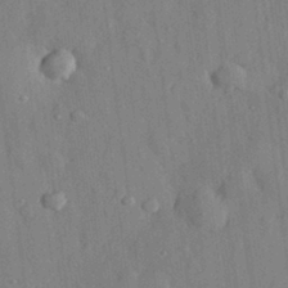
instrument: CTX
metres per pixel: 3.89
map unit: eHh
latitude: 29.1592
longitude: -76.8569
